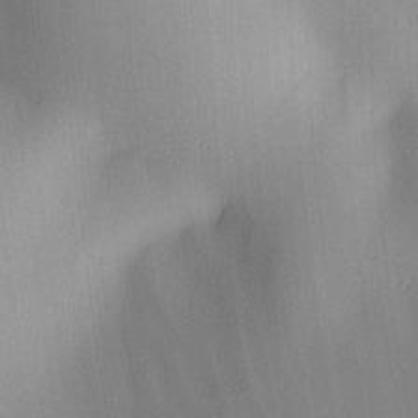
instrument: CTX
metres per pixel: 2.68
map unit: lAa
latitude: 4.1578
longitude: -111.8584
